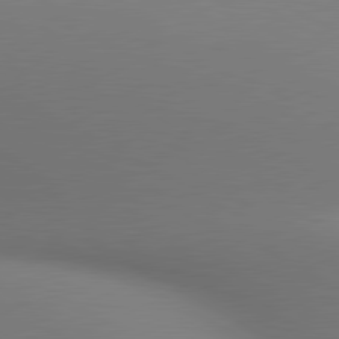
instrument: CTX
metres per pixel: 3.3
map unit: lApd
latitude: 80.5735
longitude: 133.8045
